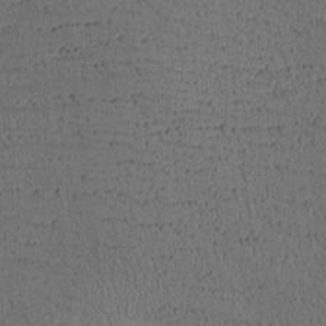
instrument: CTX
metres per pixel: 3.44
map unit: Htu
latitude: -2.1794
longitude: 175.9367
